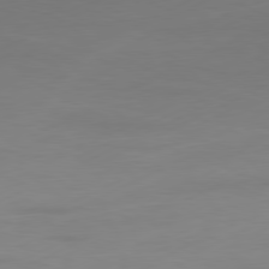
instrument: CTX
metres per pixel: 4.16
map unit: Ap
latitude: -81.3510
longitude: -84.4223
